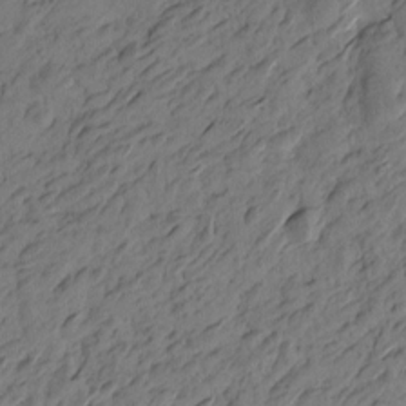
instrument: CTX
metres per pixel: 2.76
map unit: Htu
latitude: -3.8233
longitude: -176.2333
